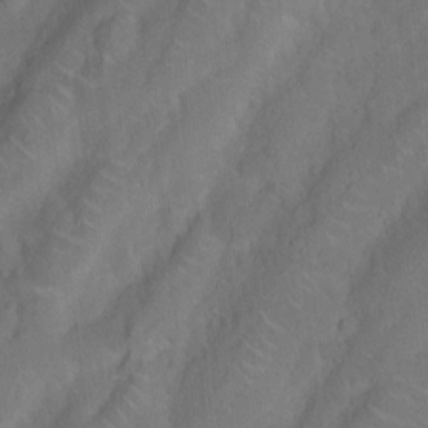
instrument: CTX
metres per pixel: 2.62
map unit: Nhu
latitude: 4.5168
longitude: -24.6868
